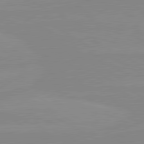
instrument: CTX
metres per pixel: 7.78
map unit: lApd
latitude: 80.5546
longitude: -176.2900
